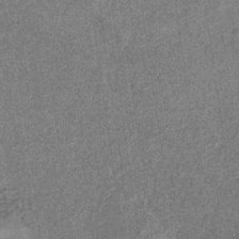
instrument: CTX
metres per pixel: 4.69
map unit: eHb
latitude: -33.9745
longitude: 77.9745
